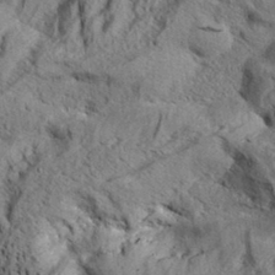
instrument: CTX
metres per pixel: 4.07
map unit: Aa
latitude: 33.4049
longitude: -137.1781
